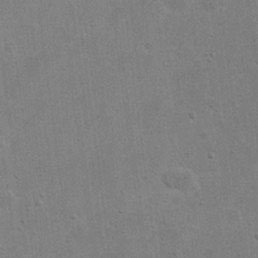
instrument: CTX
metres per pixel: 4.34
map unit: eHh
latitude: 21.3104
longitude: -68.3656
